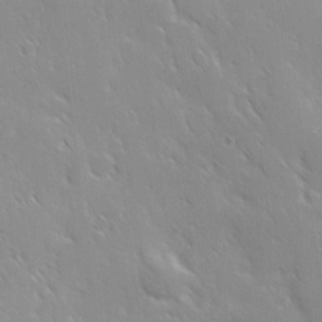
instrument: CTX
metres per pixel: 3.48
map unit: Ave
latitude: 9.3860
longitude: -103.8961
